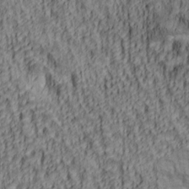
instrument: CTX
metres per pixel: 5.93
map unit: lAa
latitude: 5.1214
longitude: -114.8380
